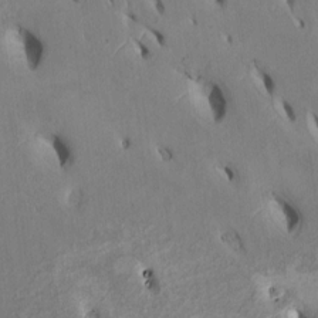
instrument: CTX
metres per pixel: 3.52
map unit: Htu
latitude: 2.6490
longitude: 148.0472
